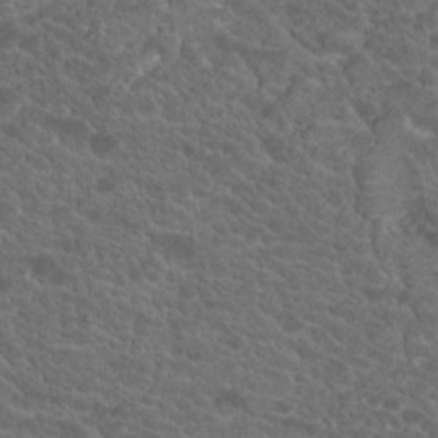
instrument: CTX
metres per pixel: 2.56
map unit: Hto
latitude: 19.1403
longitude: -34.6112
